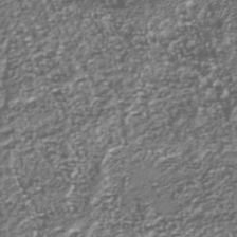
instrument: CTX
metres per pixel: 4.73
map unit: Nhu
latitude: -39.6344
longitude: -82.1011
